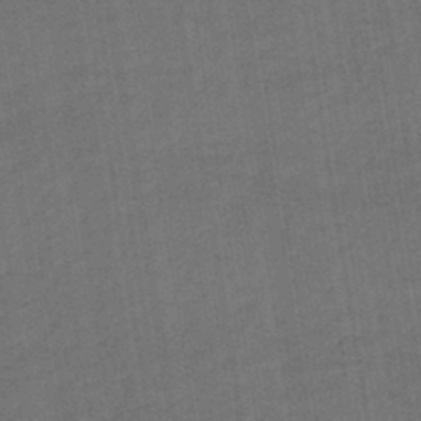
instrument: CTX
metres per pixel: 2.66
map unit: lHb
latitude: -43.1998
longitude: 68.5006
